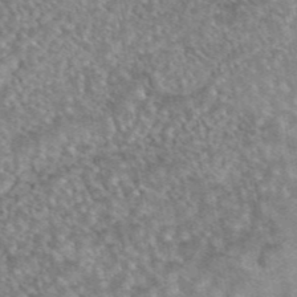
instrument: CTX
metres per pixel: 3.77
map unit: eAb
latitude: 44.7435
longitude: 109.1431
